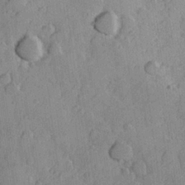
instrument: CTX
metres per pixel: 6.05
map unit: Hve
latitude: 23.7072
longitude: 148.1417
